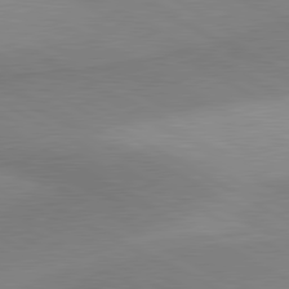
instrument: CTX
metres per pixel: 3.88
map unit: lApd
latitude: 80.9136
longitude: 158.9352
